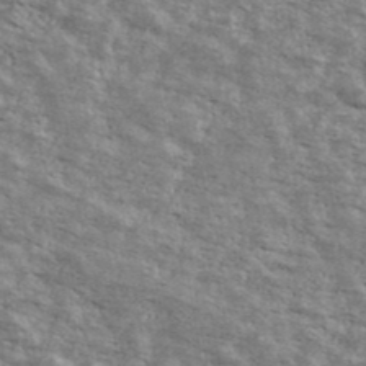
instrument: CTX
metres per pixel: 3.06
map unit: Ave
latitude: 40.9135
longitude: -109.3103
